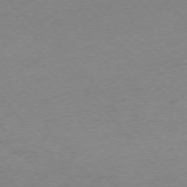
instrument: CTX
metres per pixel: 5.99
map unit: Ap
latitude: -75.8801
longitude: -94.6869
